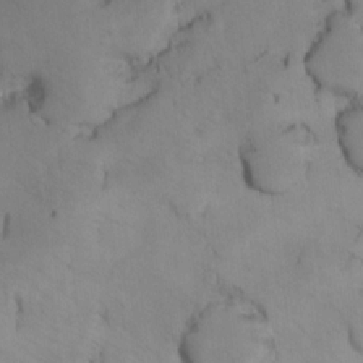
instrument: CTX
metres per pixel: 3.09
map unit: Ht
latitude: 11.5749
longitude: -32.5924
